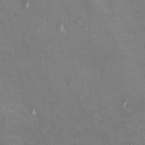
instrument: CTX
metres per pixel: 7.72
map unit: HNhu
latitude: 0.2522
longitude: -3.2348
